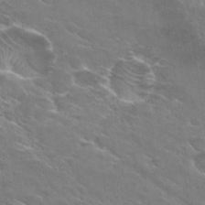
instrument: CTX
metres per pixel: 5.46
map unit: Hto
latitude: 29.7449
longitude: -43.2348
